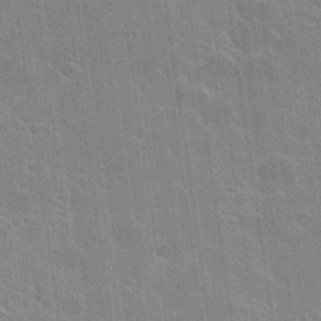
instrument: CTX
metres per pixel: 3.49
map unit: Hto
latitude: 25.8583
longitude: -43.2915
